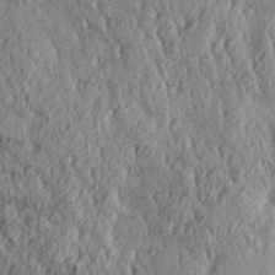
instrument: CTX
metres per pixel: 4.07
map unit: Aa
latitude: 30.4979
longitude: -136.7435
